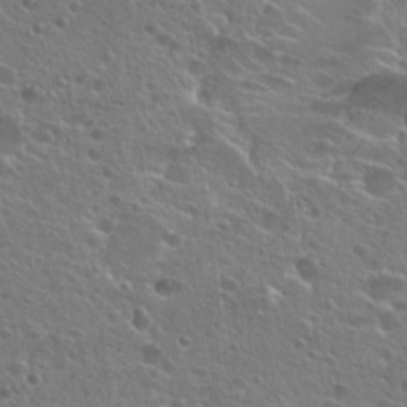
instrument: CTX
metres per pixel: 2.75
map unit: Hto
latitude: 25.0080
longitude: -44.9891
